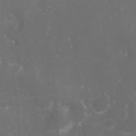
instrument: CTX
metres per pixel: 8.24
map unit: Ave
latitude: 9.0648
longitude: -105.4994
